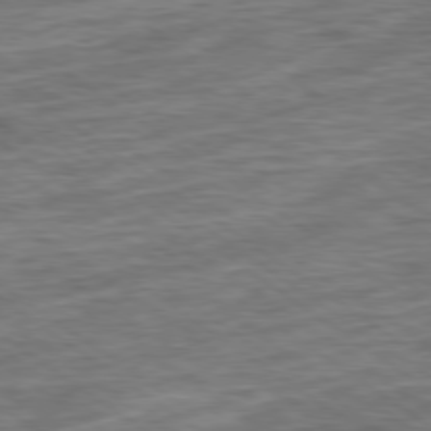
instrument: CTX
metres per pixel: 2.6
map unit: Ap
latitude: -79.3887
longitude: -49.0647
